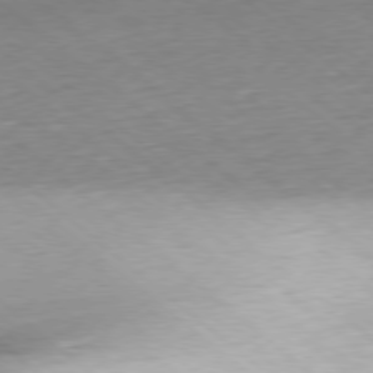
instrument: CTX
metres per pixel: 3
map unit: Hpe
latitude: -78.8597
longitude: 10.8408
